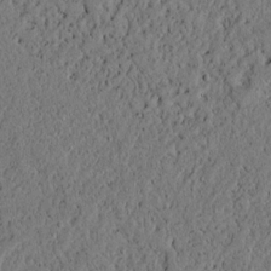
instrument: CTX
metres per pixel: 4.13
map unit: lAvf
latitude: 4.7435
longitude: 166.8597
